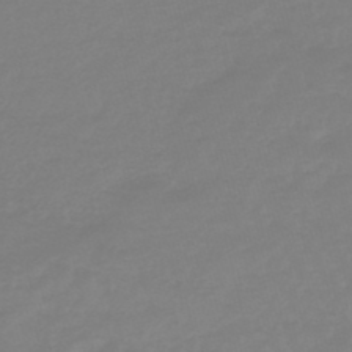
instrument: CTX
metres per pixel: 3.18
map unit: eHb
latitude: -45.8989
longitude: 82.8219
